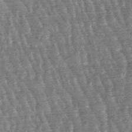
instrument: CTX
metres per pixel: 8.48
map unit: lHb
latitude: -48.0283
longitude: 80.1228
